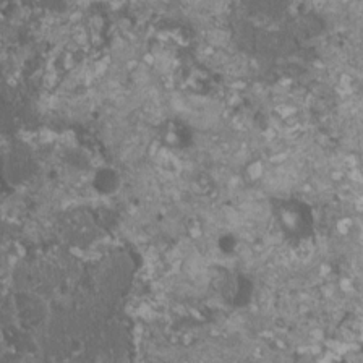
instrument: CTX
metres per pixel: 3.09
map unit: HNhu
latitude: 0.7246
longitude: 0.8597
